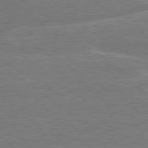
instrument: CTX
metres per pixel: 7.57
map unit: lApd
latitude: 79.6505
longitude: -145.9717
